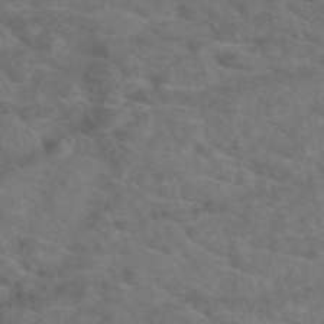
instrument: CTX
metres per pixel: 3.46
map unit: eAb
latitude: 49.3482
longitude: 111.0297
